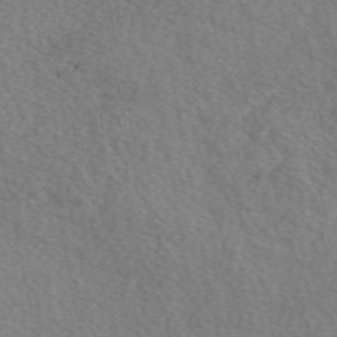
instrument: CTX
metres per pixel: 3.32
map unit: eAb
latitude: 50.2711
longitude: 110.0283
